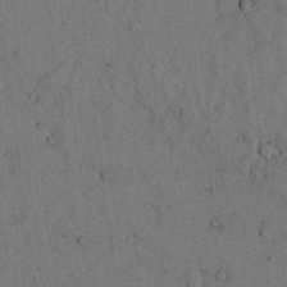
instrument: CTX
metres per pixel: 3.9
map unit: lAvf
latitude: 4.4223
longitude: 159.1998
